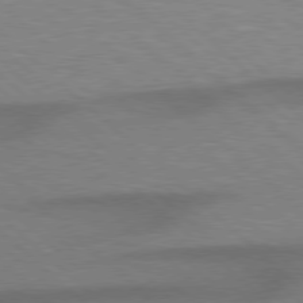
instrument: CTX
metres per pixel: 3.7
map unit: Hpe
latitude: 77.7260
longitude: -157.1403
